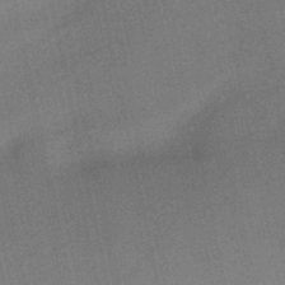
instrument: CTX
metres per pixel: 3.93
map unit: HNb
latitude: -52.1416
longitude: -46.6680
